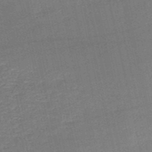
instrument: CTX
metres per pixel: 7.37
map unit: HNb
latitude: -51.2187
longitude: -40.8569
